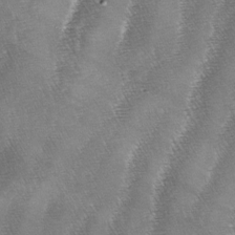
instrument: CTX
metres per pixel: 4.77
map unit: lAa
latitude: -4.5951
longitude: -128.9702
